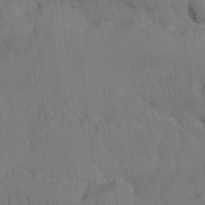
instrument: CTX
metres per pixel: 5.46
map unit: Nhu
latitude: 26.1956
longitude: -70.5923
